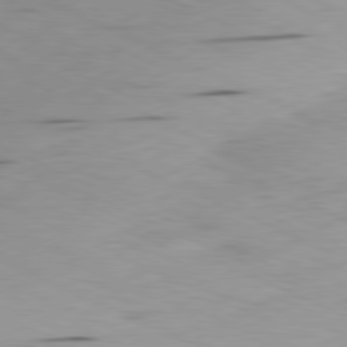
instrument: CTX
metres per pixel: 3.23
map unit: Ap
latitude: -81.4266
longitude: -71.9339
